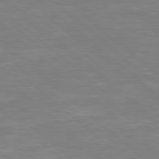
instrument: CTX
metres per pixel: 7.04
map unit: Hpe
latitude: 78.1011
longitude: -125.7638
